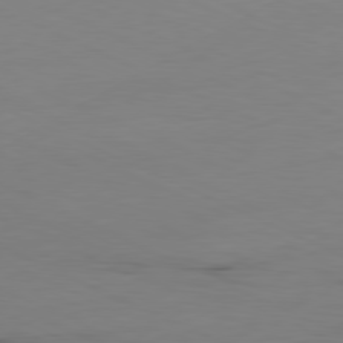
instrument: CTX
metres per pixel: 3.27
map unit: Ap
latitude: -81.2943
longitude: -93.5560
